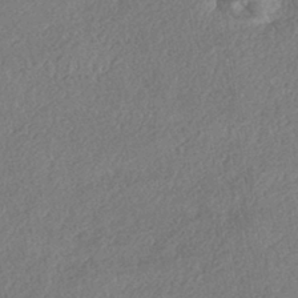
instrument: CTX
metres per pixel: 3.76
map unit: eHh
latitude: -42.6896
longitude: 121.0486
